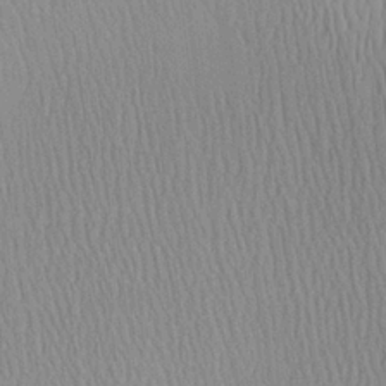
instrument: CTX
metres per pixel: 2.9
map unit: Aa
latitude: 24.5167
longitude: -135.8772
